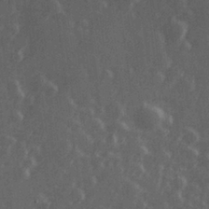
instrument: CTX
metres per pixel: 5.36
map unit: Hve
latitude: 27.0081
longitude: 146.8219
